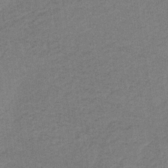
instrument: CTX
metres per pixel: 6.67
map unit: HNb
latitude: -33.8234
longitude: 62.2550
